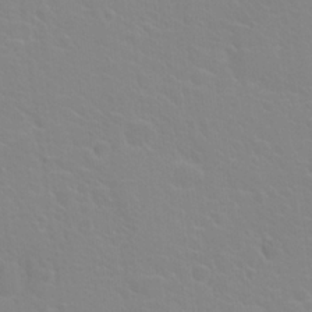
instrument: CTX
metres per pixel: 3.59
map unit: Hto
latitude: 20.2334
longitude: -33.1781
